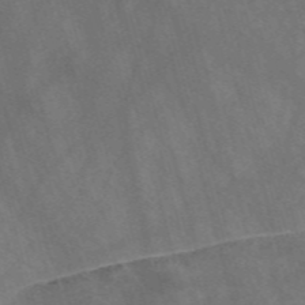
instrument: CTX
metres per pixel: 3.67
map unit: Nve
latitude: -58.1983
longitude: 64.2362
